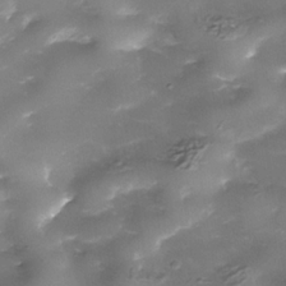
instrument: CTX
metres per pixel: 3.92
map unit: Nhe
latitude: -36.1227
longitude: -89.7450
